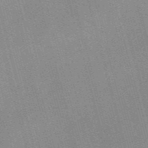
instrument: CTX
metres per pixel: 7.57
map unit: Nve
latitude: -57.4832
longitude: 62.6896
